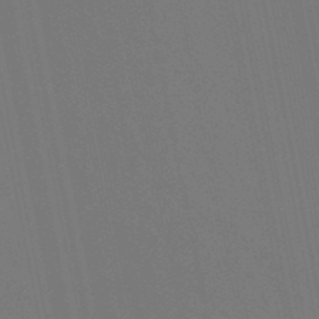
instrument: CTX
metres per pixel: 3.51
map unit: lHb
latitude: -49.6911
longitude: 75.0676
